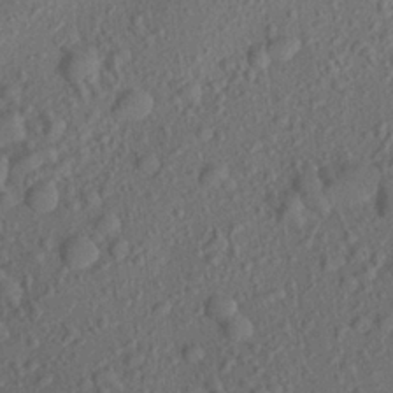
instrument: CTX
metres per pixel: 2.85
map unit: Aa
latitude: 23.1214
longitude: -143.5560
